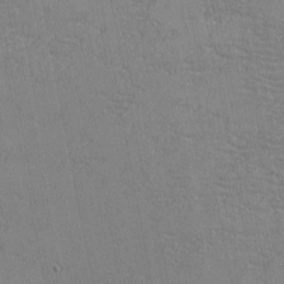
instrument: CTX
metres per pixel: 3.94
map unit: eHh
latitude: -4.1039
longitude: -81.0458
